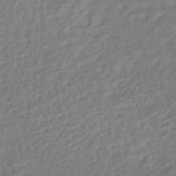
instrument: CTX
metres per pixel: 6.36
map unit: HNhu
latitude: -45.2187
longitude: 101.9178
